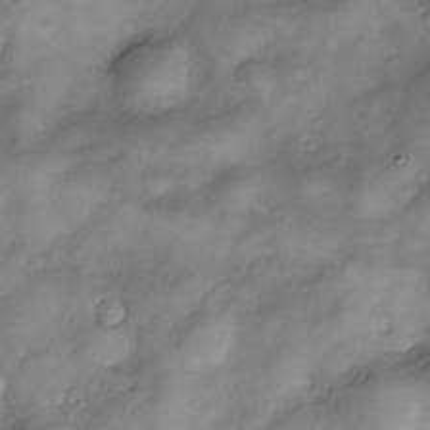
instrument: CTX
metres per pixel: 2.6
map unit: Nve
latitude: -25.5588
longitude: -148.8380
